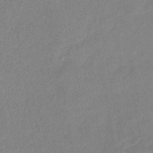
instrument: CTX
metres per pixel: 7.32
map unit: eHb
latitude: -40.8975
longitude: 79.2942
